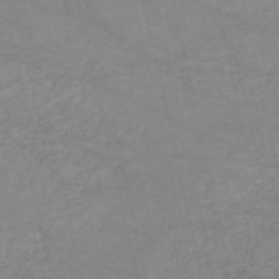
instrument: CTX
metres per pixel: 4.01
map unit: HNb
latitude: -53.4076
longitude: -37.3671
